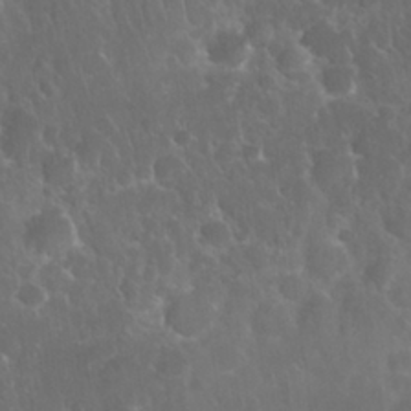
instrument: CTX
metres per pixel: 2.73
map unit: Nhu
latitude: 27.8206
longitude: -62.2712
